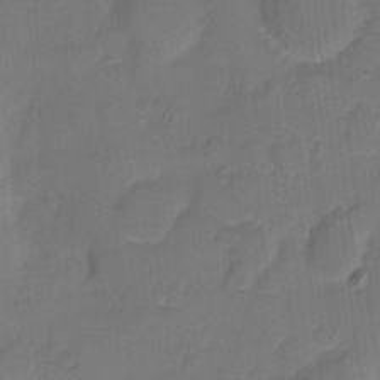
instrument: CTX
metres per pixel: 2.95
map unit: eHh
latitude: 6.1389
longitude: -65.3671
